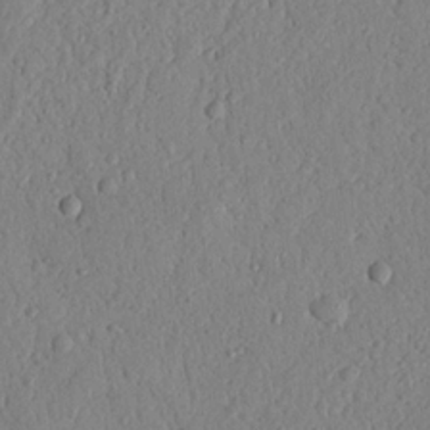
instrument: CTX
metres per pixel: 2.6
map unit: Nhu
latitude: 20.9892
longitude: -77.9528
